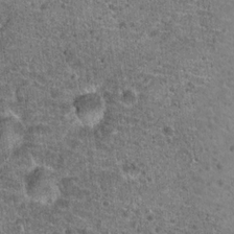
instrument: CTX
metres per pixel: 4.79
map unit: Hto
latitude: 19.6882
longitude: -42.2145
